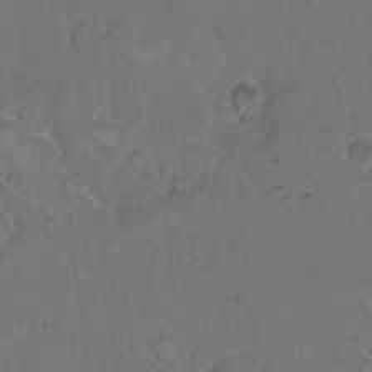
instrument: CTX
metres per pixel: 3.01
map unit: Hto
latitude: 8.9892
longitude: -60.2900
